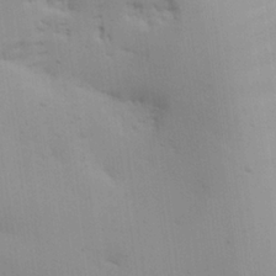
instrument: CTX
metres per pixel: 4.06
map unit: Hve
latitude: 26.2901
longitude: -91.4615
